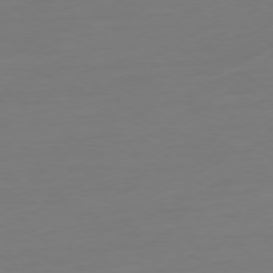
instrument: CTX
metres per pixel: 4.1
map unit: Ap
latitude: -78.6518
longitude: -77.2537
